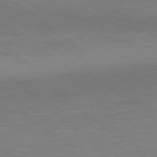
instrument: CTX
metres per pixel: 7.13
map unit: Ap
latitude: -78.8219
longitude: -89.0459
